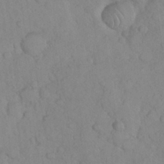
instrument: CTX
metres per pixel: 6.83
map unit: Nhu
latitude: 27.1970
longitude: -65.8394
